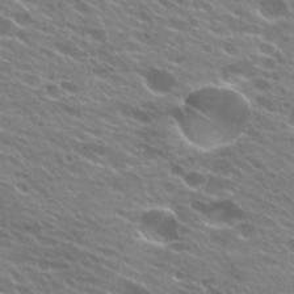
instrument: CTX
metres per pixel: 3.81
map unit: Hto
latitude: 25.0080
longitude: -37.5749
